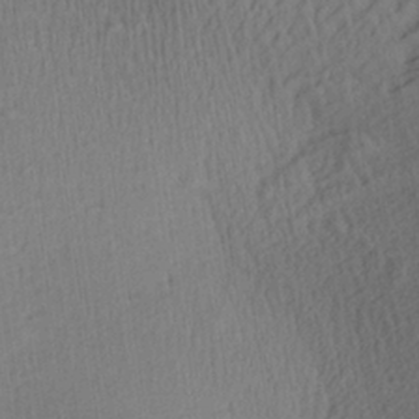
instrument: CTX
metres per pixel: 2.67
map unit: Aa
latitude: 27.5938
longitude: -137.7639
